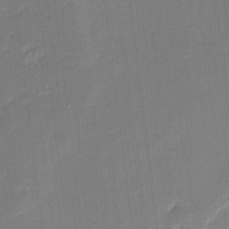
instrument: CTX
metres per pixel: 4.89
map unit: eHh
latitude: -2.4817
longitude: -82.7246
